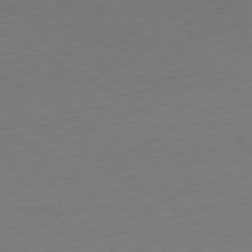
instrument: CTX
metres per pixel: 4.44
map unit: Ap
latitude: -79.7099
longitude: -63.4994
